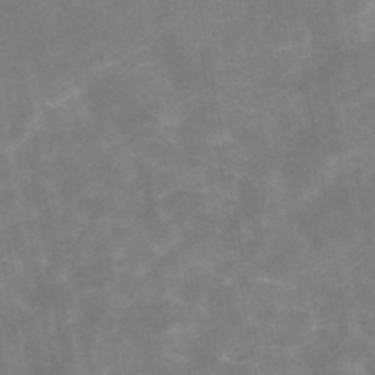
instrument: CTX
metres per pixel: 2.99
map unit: eAb
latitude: 45.1970
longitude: 121.9556
